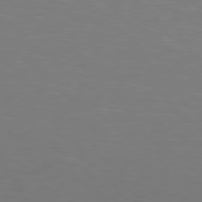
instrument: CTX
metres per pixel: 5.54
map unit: Hpe
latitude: 76.2900
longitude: -131.7261
